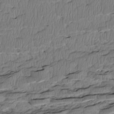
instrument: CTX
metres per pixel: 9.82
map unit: Htu
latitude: 3.0836
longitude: 149.3132
